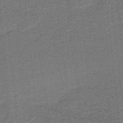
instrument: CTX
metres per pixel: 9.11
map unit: lHb
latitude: -39.3321
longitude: 54.4440
